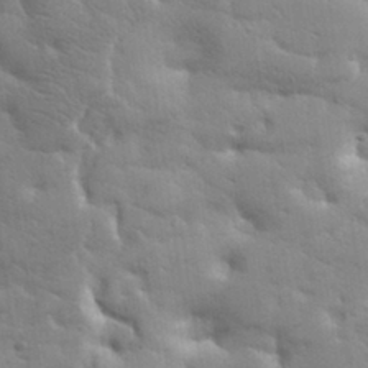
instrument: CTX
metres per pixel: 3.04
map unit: lHvf
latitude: 31.5749
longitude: -89.3482
